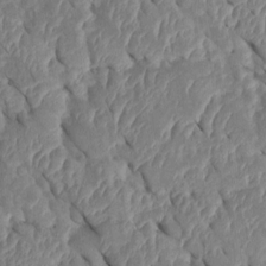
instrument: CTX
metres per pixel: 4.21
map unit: Htu
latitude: 1.7449
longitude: 147.5966
